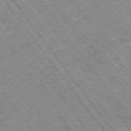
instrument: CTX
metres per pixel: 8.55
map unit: Hpe
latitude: -75.4644
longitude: -21.2915
